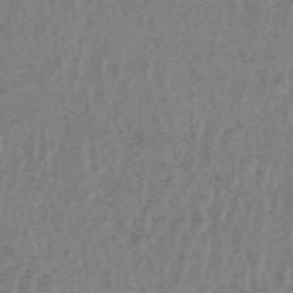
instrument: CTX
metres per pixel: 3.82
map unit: HNhu
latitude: -48.1795
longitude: 30.8219
